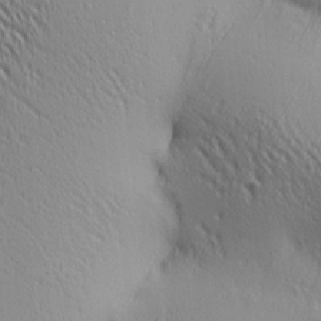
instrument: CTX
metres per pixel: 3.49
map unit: lAa
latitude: 4.3089
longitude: -117.7639
